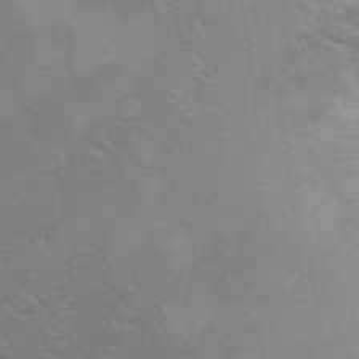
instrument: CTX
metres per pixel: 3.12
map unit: Ht
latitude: 5.7072
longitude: -29.4615
